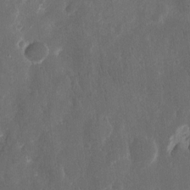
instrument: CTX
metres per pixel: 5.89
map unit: eHh
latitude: 11.5371
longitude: -72.3846
